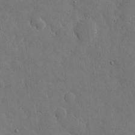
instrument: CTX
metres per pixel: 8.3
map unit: eHh
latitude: 7.4993
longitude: -68.5168
